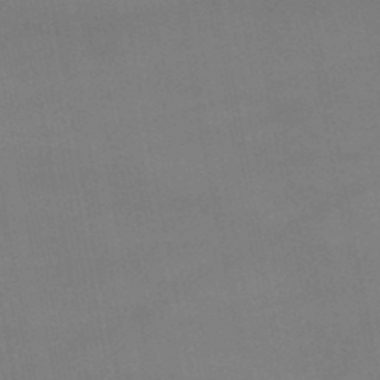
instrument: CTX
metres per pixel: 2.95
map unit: lHb
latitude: -46.8975
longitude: 73.4076
